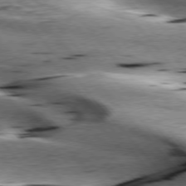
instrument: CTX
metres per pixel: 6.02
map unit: lApd
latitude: 76.5168
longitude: -61.3481
